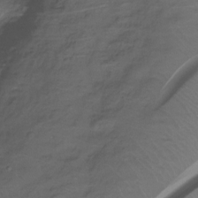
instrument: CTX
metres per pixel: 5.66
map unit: Htu
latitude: -14.8786
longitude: -45.1781
